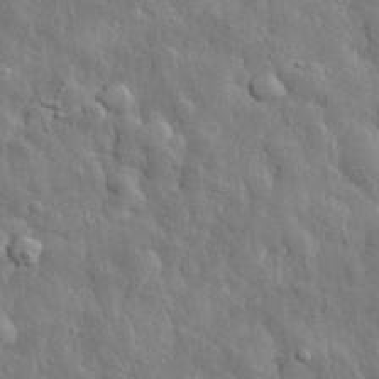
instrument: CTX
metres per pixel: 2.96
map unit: eHh
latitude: 32.6679
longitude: -79.3482
